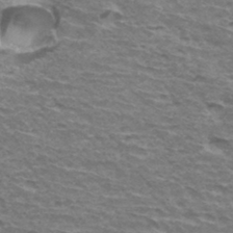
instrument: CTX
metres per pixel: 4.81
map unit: Hto
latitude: 34.9324
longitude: -42.6491
